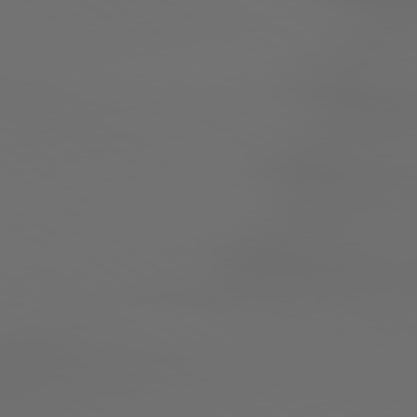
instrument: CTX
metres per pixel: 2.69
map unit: lApd
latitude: 79.4427
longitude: 176.4440
